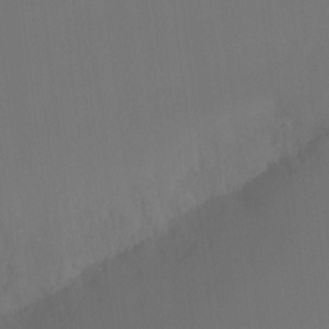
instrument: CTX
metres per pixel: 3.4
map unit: Ht
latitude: -7.7855
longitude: -31.0648
